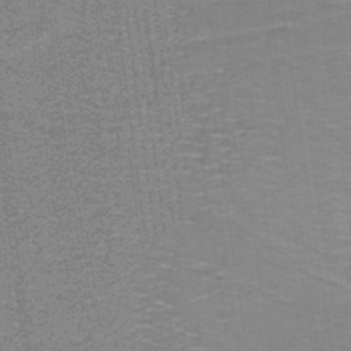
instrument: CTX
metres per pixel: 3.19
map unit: lHb
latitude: -37.9556
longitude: 57.8611
